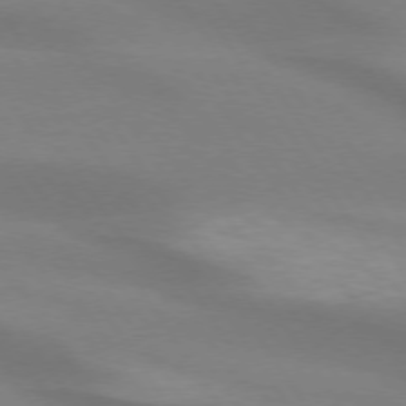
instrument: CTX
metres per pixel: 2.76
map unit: lApd
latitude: 73.9528
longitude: -49.3860
